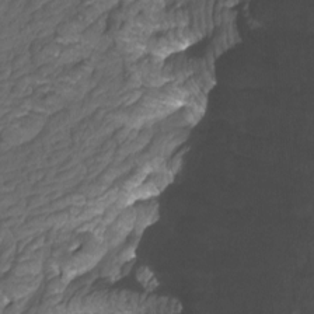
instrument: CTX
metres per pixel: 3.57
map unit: Htu
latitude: -11.6344
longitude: -72.2900
